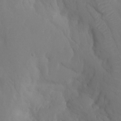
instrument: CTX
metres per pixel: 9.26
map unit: eHh
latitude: 1.0647
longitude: -56.1577
